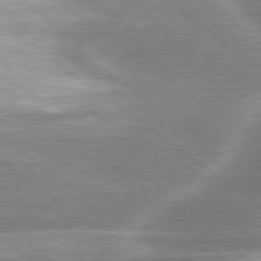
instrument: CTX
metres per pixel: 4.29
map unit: lApd
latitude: 80.1578
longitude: -119.1214
